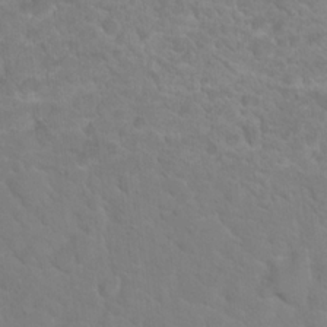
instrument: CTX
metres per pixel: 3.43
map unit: Hto
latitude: 17.8772
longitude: -36.4979
